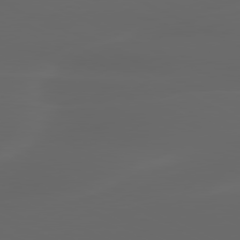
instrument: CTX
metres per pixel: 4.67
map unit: lApd
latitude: 80.1956
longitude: -117.3482
